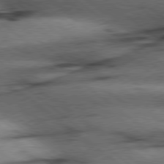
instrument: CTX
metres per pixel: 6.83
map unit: Hpe
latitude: 78.4223
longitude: -154.5546
